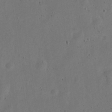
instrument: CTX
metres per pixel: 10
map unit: Nve
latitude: -25.4643
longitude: 107.5210
